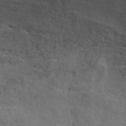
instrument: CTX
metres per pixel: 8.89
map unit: ANa
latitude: 48.6490
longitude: -77.4048
